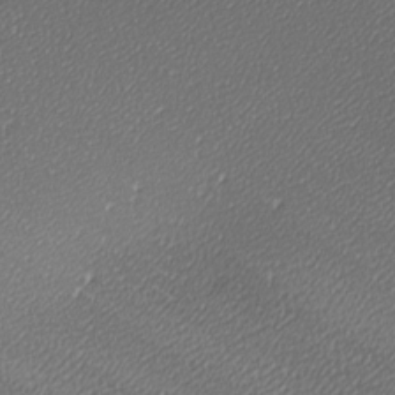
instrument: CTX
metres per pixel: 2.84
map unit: lAa
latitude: -10.5196
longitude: -127.0270
